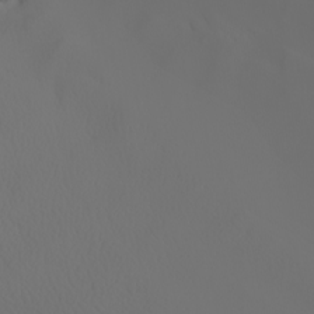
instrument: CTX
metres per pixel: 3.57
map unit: Nhu
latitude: -5.8611
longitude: -90.2900
